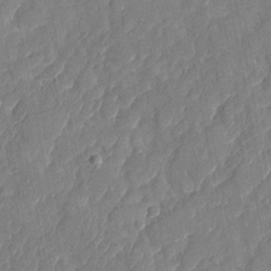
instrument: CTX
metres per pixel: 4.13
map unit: Nhu
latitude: -28.3495
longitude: -64.4979
